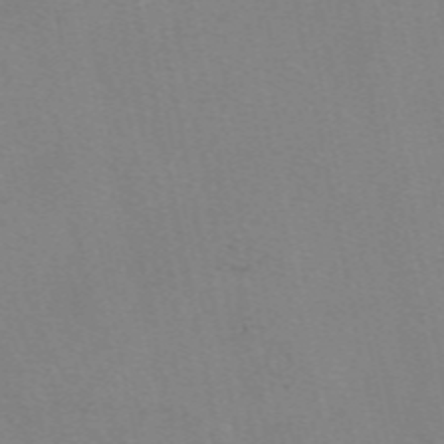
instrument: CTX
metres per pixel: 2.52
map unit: eAb
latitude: 50.0633
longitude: 104.6140
